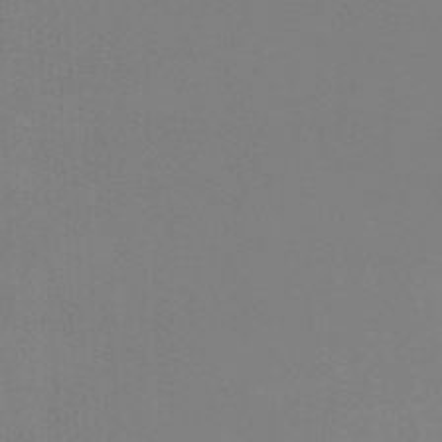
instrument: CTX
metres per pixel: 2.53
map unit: lHb
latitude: -46.1417
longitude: 63.7855
